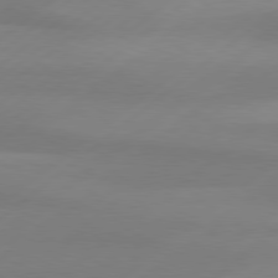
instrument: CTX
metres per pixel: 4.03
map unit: Hpe
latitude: 78.8002
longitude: -131.7261
